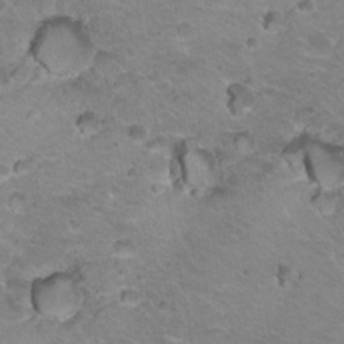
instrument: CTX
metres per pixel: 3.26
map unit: Hto
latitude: 20.4979
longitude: -32.4979
